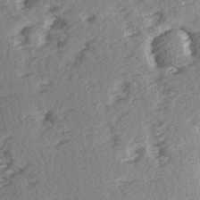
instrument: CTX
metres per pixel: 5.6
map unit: Ave
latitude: 14.7625
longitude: -104.3090
